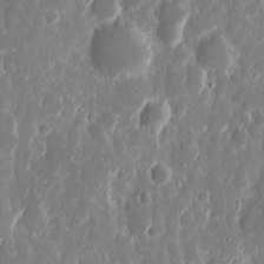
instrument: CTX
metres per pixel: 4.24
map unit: eHh
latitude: 12.1956
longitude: -72.1389
